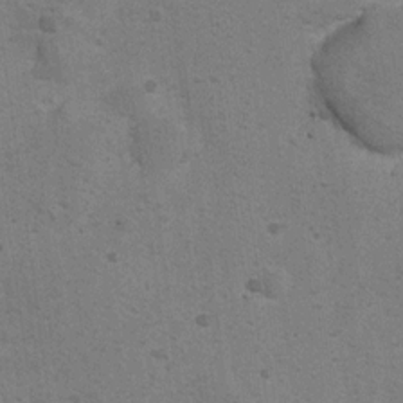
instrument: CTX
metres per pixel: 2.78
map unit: Ht
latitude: 8.8380
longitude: -36.8002
